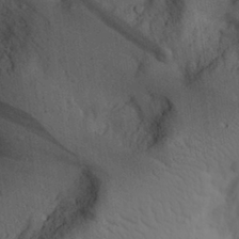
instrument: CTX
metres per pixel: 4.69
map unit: Aa
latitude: 28.4790
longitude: -146.5168
